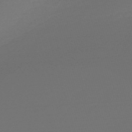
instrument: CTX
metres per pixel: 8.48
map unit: Nve
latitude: -58.9352
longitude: 56.8786
